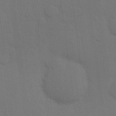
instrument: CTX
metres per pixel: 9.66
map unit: eHh
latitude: 24.3278
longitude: -71.5560
